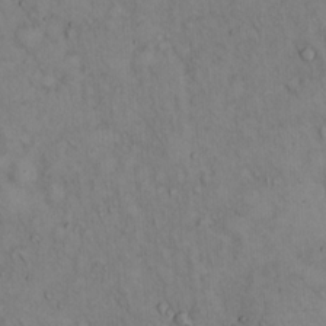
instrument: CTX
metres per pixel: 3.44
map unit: Hto
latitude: 13.0837
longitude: -59.3671
